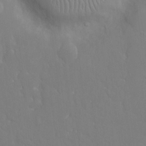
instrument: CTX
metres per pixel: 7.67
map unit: eHh
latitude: 14.8380
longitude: -71.3481
